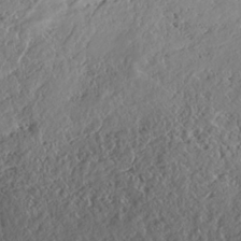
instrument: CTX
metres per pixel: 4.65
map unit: HNhu
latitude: -36.9352
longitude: 33.3699
